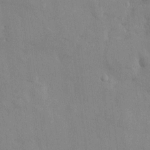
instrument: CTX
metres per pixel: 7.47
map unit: HNhu
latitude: 8.4979
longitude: -3.3104
